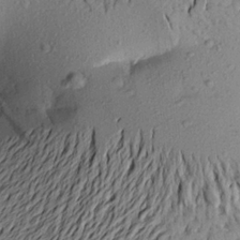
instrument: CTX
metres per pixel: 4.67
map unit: Aa
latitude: 20.4601
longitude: -149.2537
